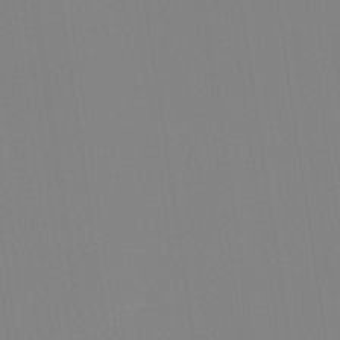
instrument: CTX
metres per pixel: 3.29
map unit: Ht
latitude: -14.1039
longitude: -51.4804
